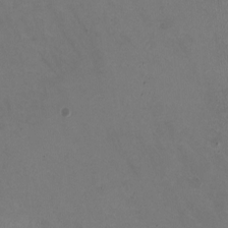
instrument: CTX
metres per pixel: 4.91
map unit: HNhu
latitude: -1.3510
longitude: -2.6301
